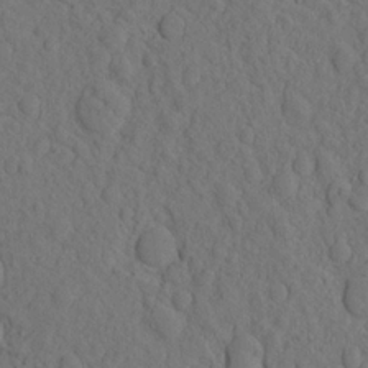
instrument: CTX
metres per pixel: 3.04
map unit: eHh
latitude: -2.0849
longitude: 18.3684
